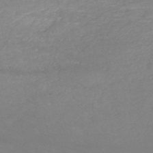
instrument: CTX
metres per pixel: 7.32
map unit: HNb
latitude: -51.5966
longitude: -41.5371
